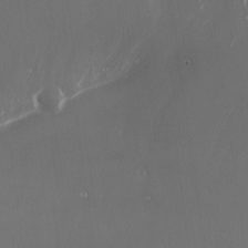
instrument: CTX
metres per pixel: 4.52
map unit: Nhu
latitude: -6.5196
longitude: -90.8191
